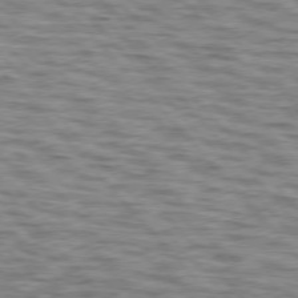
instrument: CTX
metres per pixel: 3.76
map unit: lApd
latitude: 76.1577
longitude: -70.2522
